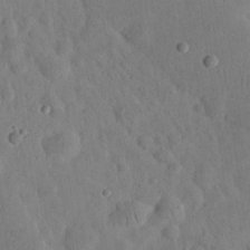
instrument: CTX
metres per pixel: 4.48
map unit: eHh
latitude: 24.4601
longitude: -67.1970
